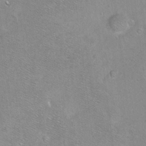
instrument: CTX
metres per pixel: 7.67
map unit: Ht
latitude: -5.5777
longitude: -36.1767
